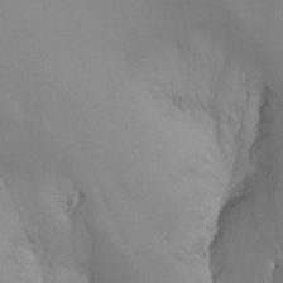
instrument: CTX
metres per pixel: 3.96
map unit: Nhu
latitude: -14.4818
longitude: -54.8002
